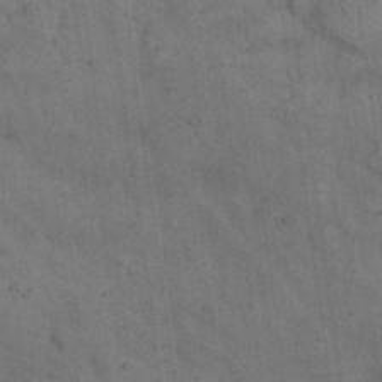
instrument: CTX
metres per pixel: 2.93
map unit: eHh
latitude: 15.2159
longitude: -63.0837
